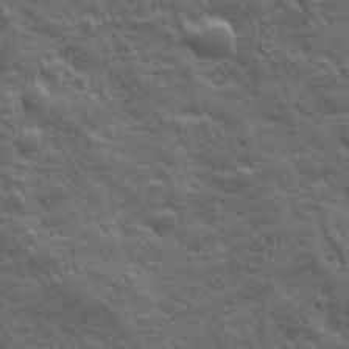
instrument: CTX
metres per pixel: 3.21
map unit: Ave
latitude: 19.2915
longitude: -133.3482
